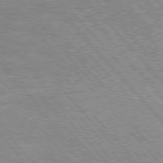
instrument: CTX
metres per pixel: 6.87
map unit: Hpe
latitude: 75.6883
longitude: -151.1403
